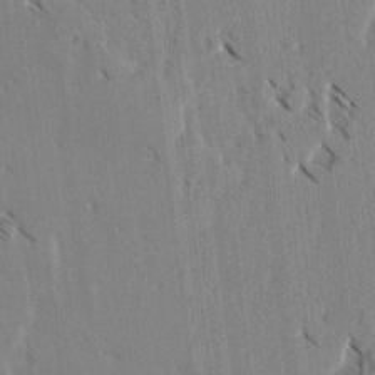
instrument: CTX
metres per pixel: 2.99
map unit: lAvf
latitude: -4.6896
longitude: -114.0633
